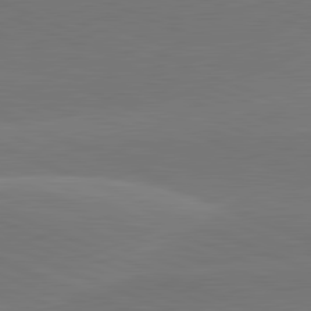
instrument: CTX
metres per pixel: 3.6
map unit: lApd
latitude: 81.9339
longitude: -155.7261
